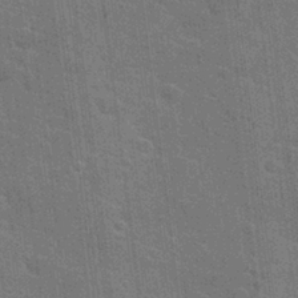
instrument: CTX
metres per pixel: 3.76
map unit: Hto
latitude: 23.8205
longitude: -47.3104
